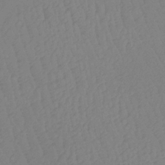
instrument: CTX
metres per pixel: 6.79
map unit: lHb
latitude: -34.1795
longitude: 67.4643
